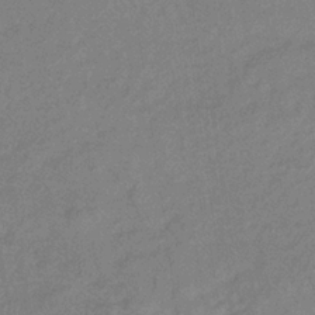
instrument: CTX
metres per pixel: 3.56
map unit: lHb
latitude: -34.7652
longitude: 69.8233
